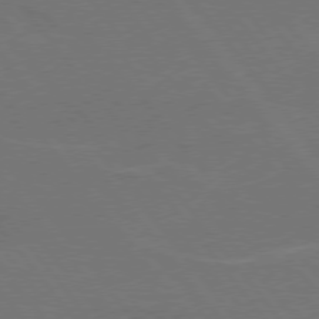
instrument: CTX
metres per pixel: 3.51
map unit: lApd
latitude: 75.3104
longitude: -67.8961
